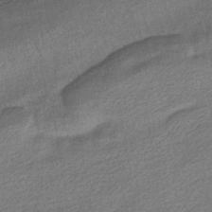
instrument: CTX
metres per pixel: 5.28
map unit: HNhu
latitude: -41.1620
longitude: 96.2551
